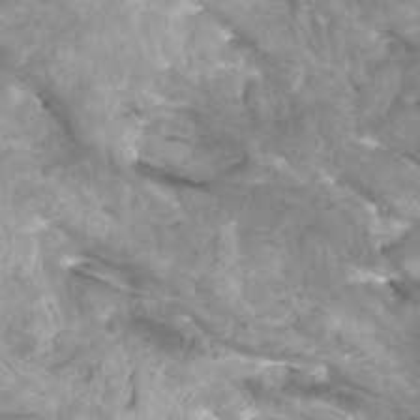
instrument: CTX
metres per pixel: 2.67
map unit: Htu
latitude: -6.1794
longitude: -76.0255
